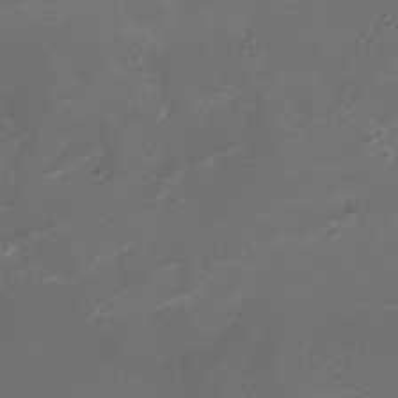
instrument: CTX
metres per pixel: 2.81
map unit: Ht
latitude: -2.3117
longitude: -19.5371
